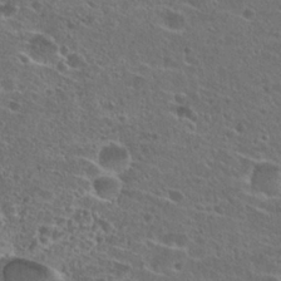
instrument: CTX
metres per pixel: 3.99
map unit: Hto
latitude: 26.2712
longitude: -45.4237
